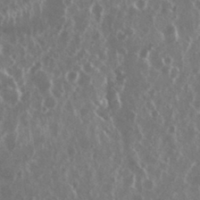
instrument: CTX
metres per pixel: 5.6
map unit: eHh
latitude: 34.7624
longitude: -58.7057
